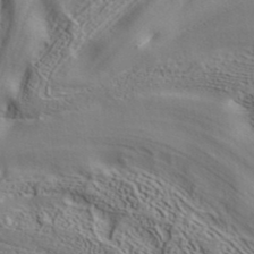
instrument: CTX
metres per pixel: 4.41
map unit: ANa
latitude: 37.2726
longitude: 24.5385
